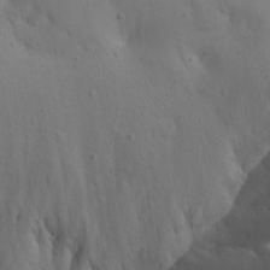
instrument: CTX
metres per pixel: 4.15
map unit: Aa
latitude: 13.3293
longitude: -142.9136
